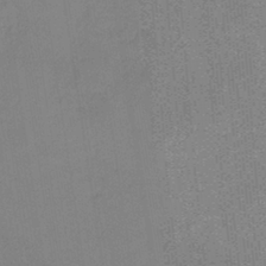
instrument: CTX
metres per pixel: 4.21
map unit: HNb
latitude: -35.3132
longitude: 57.0864
